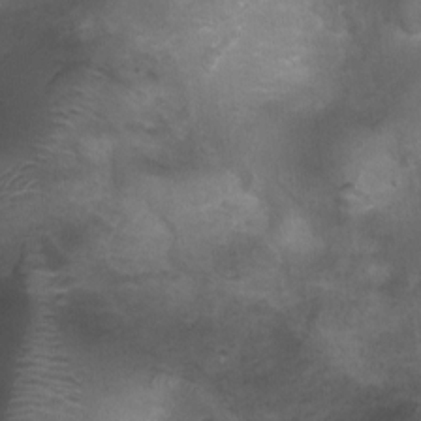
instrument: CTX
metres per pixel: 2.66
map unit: Ht
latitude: 4.2144
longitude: -20.7057
